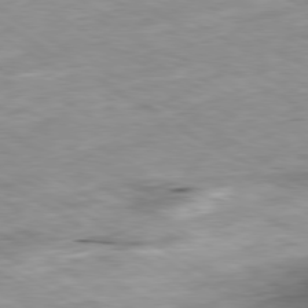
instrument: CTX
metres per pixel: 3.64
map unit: Ap
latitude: -80.2362
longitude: -74.5168
